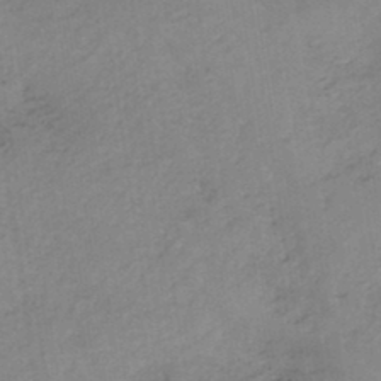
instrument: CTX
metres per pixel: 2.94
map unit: HNb
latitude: -45.3510
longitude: -45.6505
